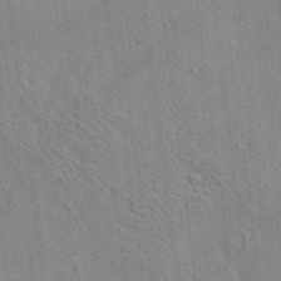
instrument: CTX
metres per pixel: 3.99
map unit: Ave
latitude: 18.7624
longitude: -140.0444
